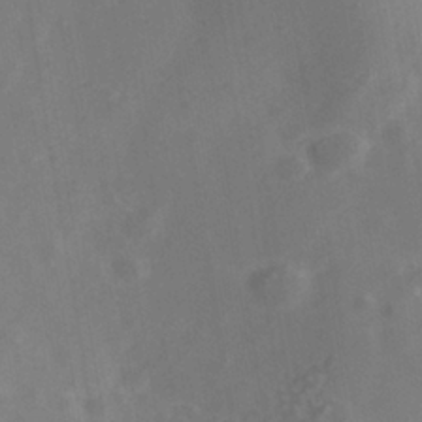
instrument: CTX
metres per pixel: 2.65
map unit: Nhe
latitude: -40.4251
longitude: -100.0444
